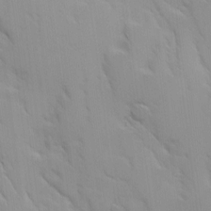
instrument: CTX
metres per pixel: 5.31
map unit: Ave
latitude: 9.1592
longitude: -103.4237
